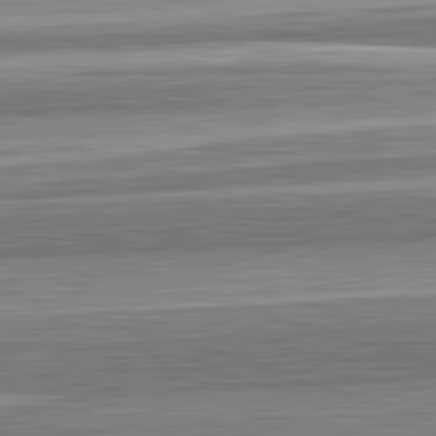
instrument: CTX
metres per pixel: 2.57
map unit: lApd
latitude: 82.8569
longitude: 167.6911
